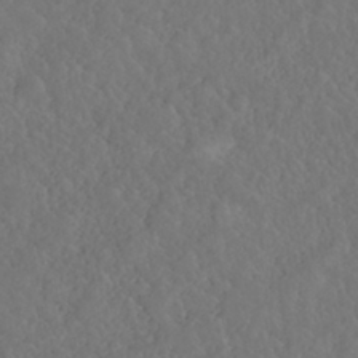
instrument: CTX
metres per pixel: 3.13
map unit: HNhu
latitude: -40.0283
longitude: 104.7841
